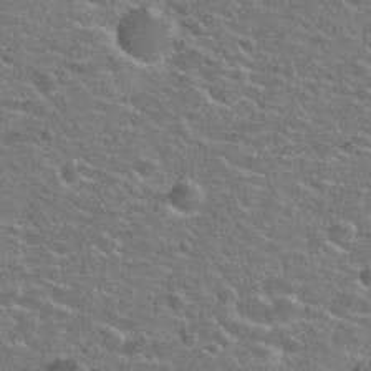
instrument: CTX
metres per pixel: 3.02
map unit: Hto
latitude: 25.8205
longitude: -49.9150
